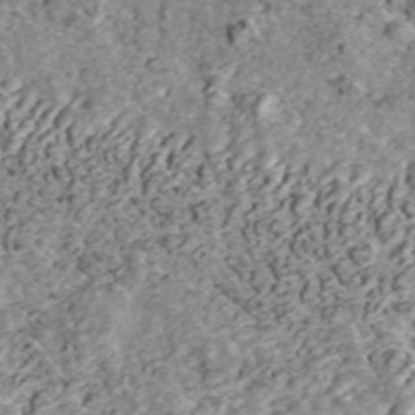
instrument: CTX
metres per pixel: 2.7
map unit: ANa
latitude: 45.4804
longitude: 29.4832
